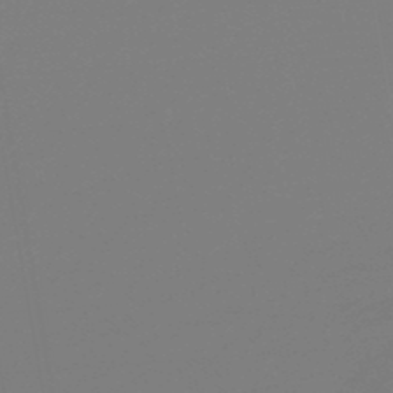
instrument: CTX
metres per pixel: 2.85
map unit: HNb
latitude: -48.5007
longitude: 59.5588
